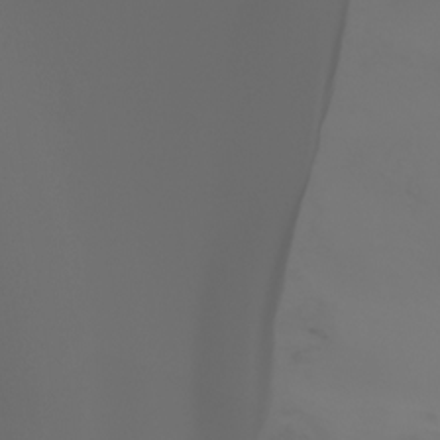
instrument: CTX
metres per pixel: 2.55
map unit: Ht
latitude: -3.7099
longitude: -61.4615
